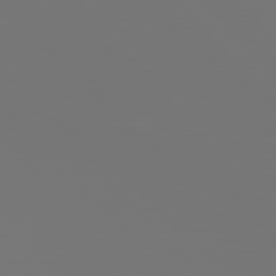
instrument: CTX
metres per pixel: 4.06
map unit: Hpe
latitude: 77.1403
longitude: -175.1970
